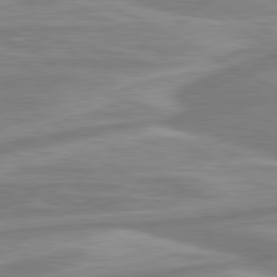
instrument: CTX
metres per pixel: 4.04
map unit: lApd
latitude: 80.5546
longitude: -174.2334
